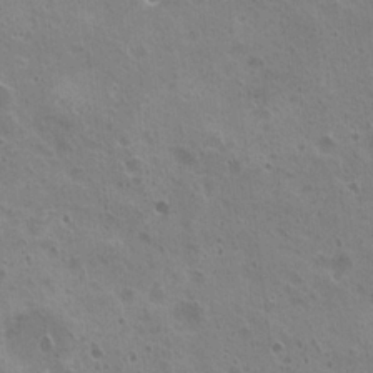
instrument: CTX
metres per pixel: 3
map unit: Nhu
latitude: 20.7058
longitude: -31.6505
